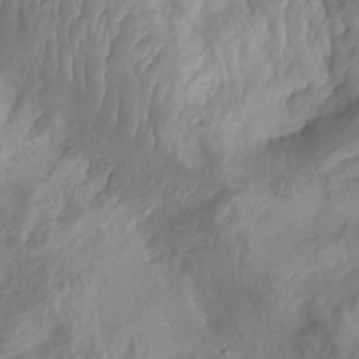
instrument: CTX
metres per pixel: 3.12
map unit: Aa
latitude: -8.1606
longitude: -77.9717
